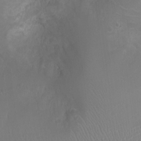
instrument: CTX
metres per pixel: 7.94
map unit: Ht
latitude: -4.5951
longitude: -16.3656
